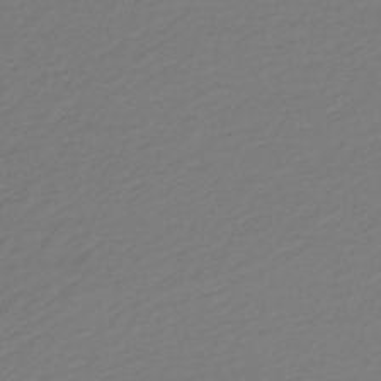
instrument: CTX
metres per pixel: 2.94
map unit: lHb
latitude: -45.7667
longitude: 68.0472
